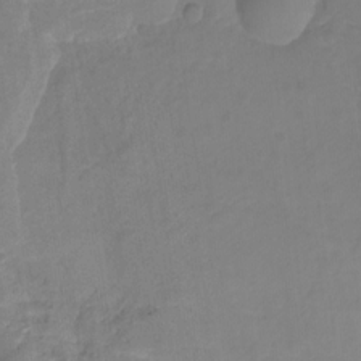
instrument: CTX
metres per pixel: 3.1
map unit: Nhu
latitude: -9.9367
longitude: -76.2333
